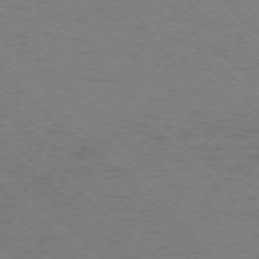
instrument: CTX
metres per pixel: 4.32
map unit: Ap
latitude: -75.8045
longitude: -79.4049
